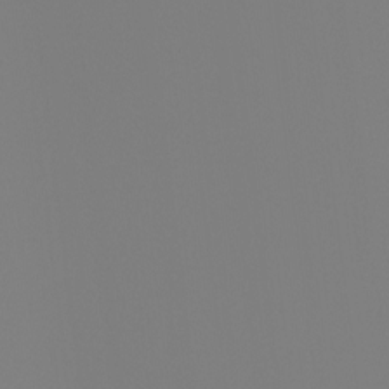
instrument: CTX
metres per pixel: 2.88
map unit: Ht
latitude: -4.2928
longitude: -61.6127
